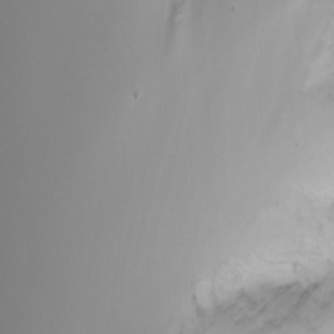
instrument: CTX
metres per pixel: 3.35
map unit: Nhu
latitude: -6.8597
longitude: -83.5371
